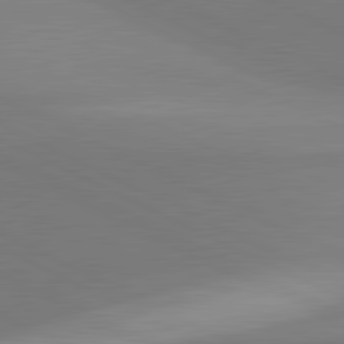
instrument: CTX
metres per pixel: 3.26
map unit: lApd
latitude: 81.6694
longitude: 151.3510
